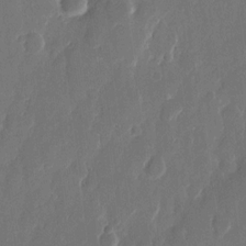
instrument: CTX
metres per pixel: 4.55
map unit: eHh
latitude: 11.8395
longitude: -70.8758
